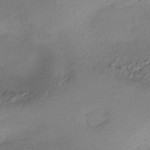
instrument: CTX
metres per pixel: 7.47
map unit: eHh
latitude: -41.8422
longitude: 122.2173
